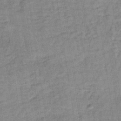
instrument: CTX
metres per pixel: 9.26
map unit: lHb
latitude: -35.7289
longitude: 65.6722
